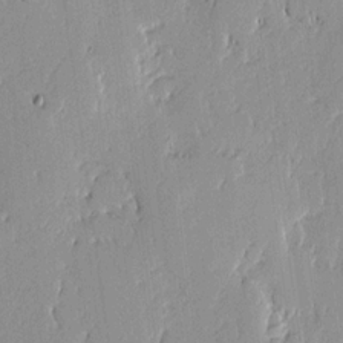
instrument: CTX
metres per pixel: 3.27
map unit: lAvf
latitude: -0.8030
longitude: -107.9528
